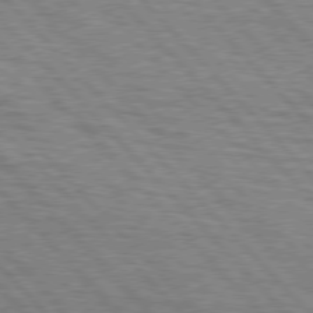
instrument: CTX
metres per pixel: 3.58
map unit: lApd
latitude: 76.6868
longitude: -72.0633
